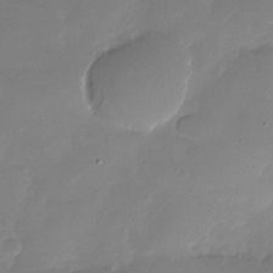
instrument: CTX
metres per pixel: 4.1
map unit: Nhu
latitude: -27.7288
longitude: -60.6868
